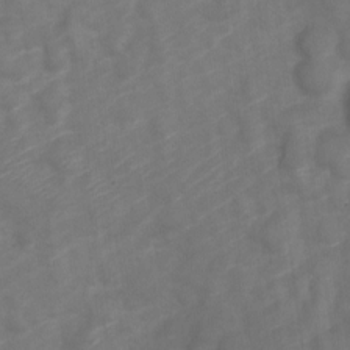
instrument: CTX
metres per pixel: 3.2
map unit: Nve
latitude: -20.5573
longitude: 107.5022
